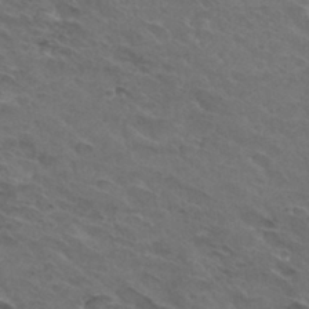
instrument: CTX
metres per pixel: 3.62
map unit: Hto
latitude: 32.1578
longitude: -45.4993
